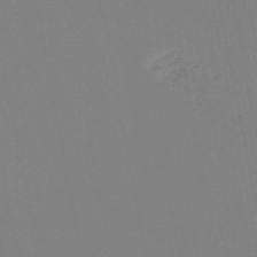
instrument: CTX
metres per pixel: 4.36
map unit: HNb
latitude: -50.8408
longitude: -53.3482
